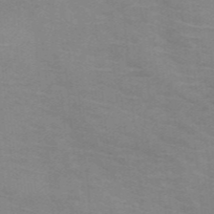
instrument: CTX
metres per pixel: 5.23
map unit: HNb
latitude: -47.1809
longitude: -46.1200
